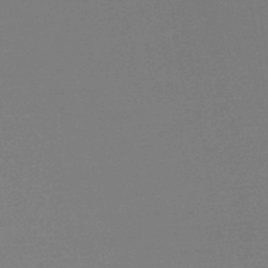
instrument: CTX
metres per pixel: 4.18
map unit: lHb
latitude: -45.9556
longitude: 59.2564
